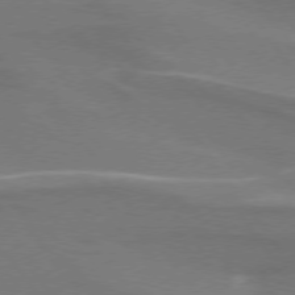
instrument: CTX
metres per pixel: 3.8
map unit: lApd
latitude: 75.0270
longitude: -61.8205
